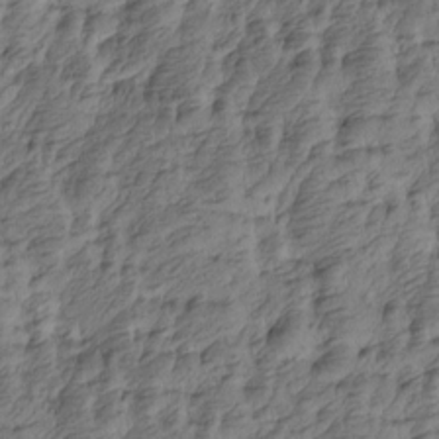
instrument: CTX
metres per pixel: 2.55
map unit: Htu
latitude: -4.6896
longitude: -177.0647
